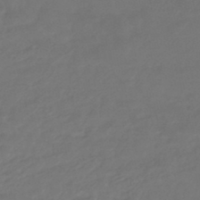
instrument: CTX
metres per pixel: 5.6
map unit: HNhu
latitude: -46.6518
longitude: 92.1984
